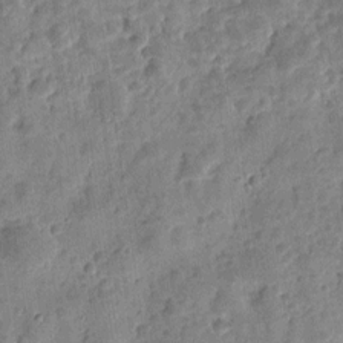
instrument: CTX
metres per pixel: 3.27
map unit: eHh
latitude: 8.7246
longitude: -74.4412
